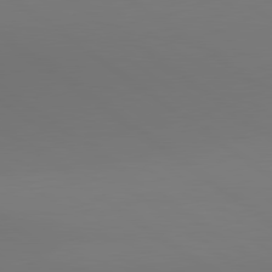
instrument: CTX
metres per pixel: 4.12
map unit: lApd
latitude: 80.6113
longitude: 153.2753
